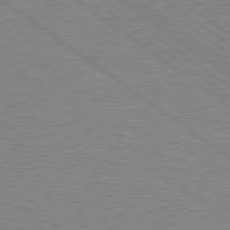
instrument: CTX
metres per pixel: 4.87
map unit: Hpe
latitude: 78.6869
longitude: -145.4237
